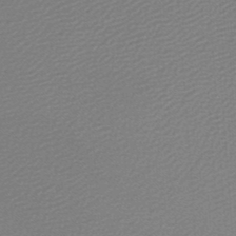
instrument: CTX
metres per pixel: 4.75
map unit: lHb
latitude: -46.9541
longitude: 63.7855
